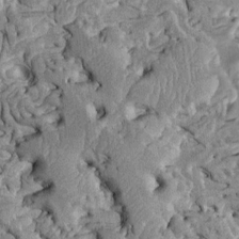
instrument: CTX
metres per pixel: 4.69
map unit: Htu
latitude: -1.9367
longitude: 149.1431
